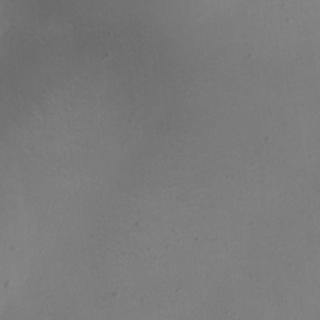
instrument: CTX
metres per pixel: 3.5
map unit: Ht
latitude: -9.2376
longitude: -31.6127
